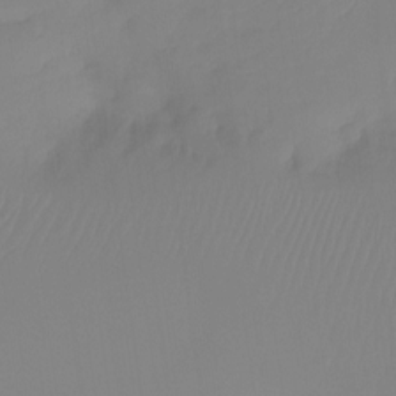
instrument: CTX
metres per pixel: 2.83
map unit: Htu
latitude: -13.8422
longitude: -49.8583
